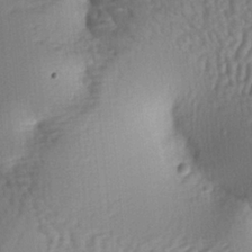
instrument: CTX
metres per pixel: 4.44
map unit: lAa
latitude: -6.8597
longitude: -126.3656
